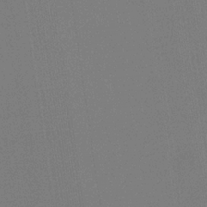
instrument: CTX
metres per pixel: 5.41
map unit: eHb
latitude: -30.0283
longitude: 69.7855
